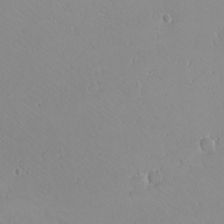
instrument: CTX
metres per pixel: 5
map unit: eHh
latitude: -8.4440
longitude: -69.7449
